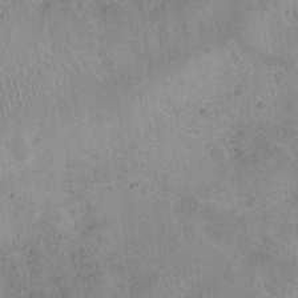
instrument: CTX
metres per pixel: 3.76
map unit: eHh
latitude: 21.1214
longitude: -60.9324
